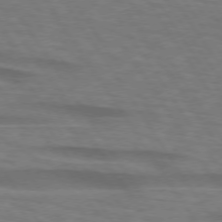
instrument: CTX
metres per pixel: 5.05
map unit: lApd
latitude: 73.9906
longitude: -76.1577
